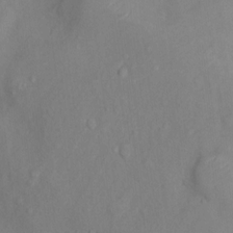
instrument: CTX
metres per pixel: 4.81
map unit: Nhu
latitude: 9.9906
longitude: -26.1011
